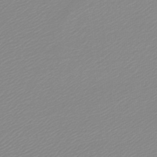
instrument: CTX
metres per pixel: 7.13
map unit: lHb
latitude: -45.5021
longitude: 65.5399
